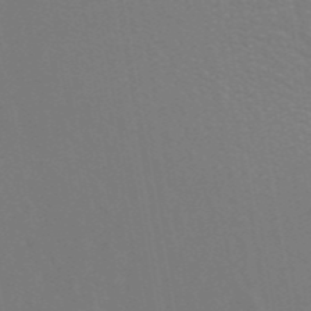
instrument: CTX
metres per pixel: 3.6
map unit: ANa
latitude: 44.0633
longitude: 27.9745
